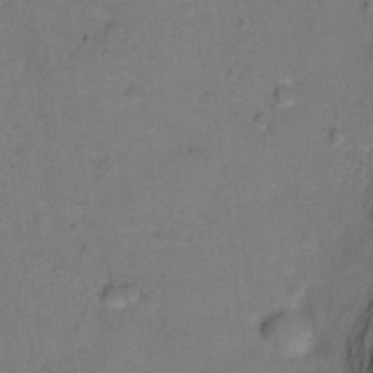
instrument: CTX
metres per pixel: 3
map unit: Ht
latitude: 1.4993
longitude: -33.4237
